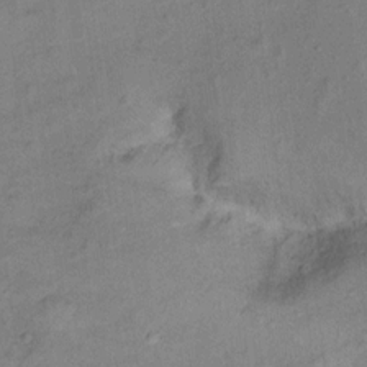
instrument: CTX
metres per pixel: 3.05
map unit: Ht
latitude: 12.0444
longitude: -39.8583
